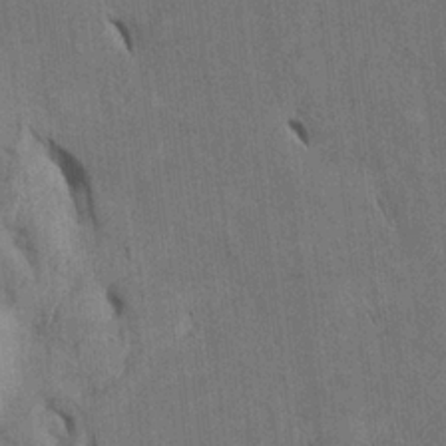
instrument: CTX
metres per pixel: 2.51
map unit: Htu
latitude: 2.0633
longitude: 148.9920
